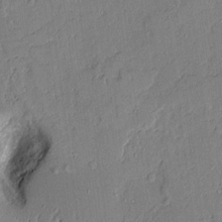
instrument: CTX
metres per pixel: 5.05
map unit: Aa
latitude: 10.4601
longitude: -129.1592
